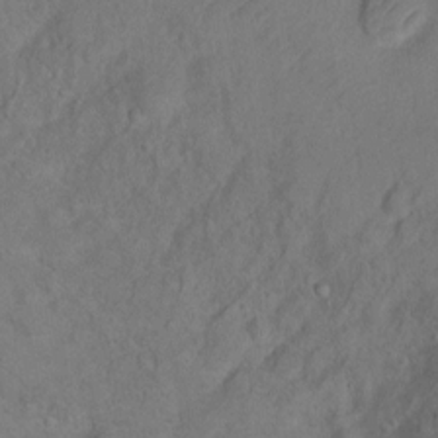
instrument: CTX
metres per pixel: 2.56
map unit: Ht
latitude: 1.6316
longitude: -33.1214
